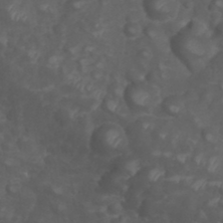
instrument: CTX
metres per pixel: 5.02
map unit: Nhu
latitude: 28.5168
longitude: -56.4978
